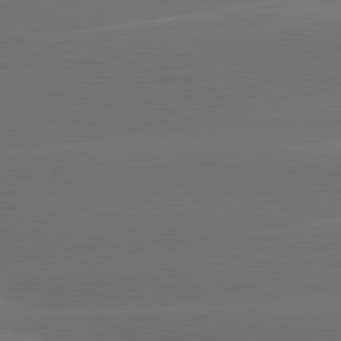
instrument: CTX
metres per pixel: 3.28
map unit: lApd
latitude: 80.6301
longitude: -146.2145
